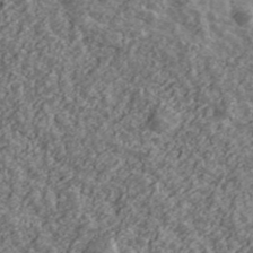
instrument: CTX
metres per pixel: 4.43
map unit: Ave
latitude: 43.3104
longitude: -111.4616
